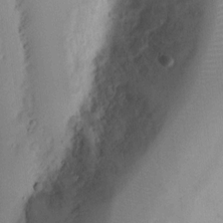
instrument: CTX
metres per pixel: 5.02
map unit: Ht
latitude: 10.2145
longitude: -74.2712
